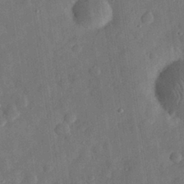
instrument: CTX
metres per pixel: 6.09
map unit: eHh
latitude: 30.3657
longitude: -74.6679
